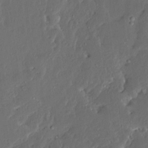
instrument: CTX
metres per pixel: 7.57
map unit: Ave
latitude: 14.0633
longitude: -137.8395
